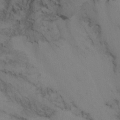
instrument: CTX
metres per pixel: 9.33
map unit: Nhu
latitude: -15.9745
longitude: -57.0647
